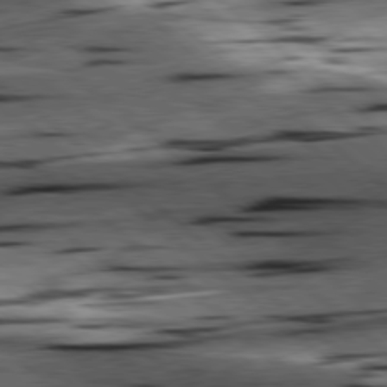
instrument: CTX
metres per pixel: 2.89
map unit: lApd
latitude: 78.5546
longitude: -52.4223
